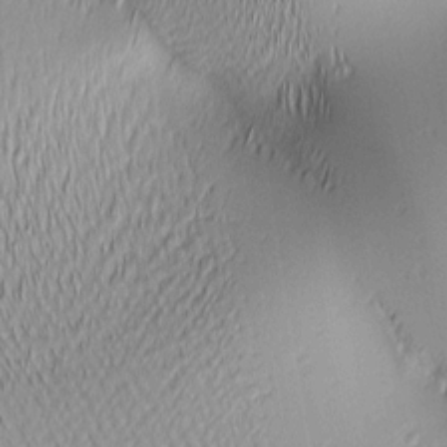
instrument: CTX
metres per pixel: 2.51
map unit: lAa
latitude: 2.3278
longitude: -116.2900
